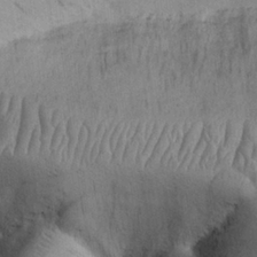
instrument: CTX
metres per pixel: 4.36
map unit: Nhu
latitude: 26.5924
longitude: -71.9150
